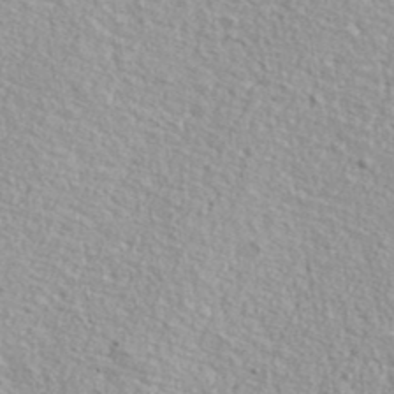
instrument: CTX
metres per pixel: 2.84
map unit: ANa
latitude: 36.7813
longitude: 14.8030
